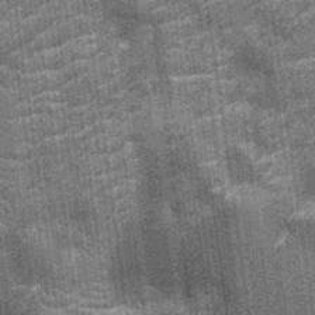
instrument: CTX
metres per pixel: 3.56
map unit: Nhu
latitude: -12.1228
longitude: -22.3278
